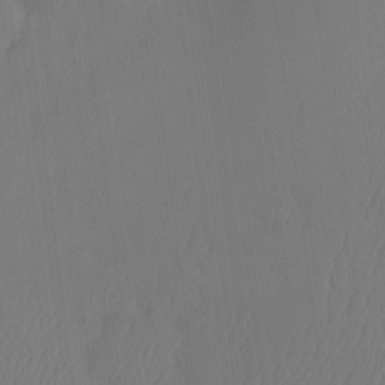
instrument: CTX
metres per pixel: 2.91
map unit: Ht
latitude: -7.8611
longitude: -34.4412
